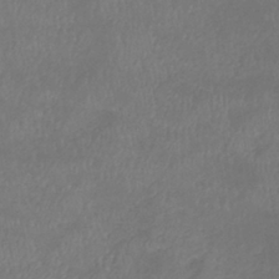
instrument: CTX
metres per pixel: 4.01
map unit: lHb
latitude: -38.5196
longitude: 73.7100
